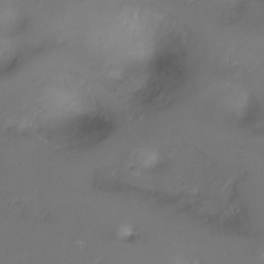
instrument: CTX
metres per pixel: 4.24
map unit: Ht
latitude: -7.4454
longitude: -27.4238
